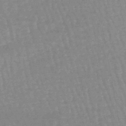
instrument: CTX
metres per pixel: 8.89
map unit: eHb
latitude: -45.3510
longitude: 80.1417
